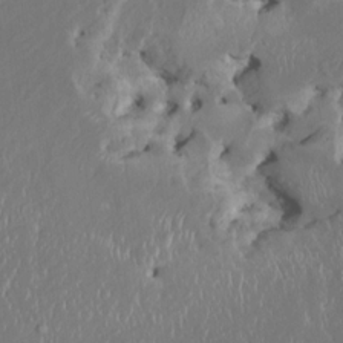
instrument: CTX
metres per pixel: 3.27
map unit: HNhu
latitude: 3.0269
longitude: -5.6883
